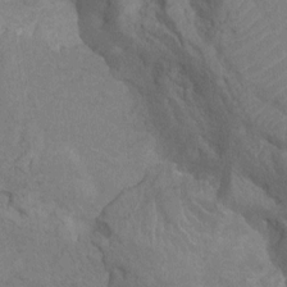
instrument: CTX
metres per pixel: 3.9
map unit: Nhu
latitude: -14.2173
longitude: -25.0458
